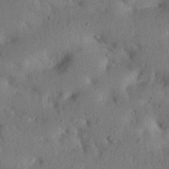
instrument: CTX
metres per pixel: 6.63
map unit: Nhu
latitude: 21.3293
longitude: -74.1956
